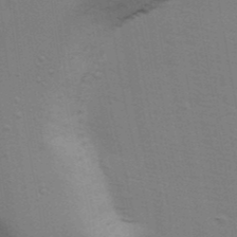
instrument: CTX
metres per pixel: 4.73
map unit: Ave
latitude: 14.8002
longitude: -102.7057
